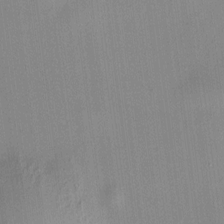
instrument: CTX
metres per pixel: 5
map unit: HNhu
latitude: 8.2334
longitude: 13.5210
